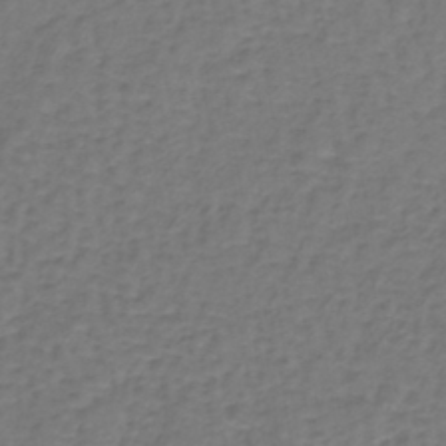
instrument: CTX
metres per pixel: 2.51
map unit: lHb
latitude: -38.9353
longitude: 63.9556
